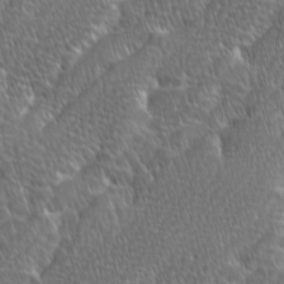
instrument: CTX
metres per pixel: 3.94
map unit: Ave
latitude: 9.3860
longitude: -106.1389
